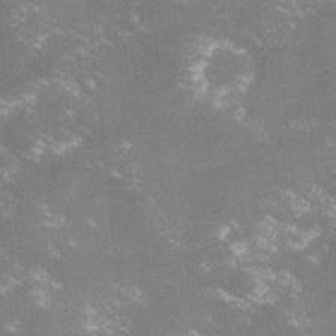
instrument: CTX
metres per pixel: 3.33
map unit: lHvf
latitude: -14.8219
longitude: -100.9325
